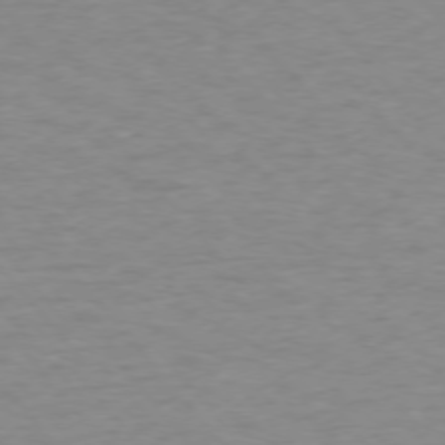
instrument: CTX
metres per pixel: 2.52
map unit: Ap
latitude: -76.3117
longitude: -84.1767
